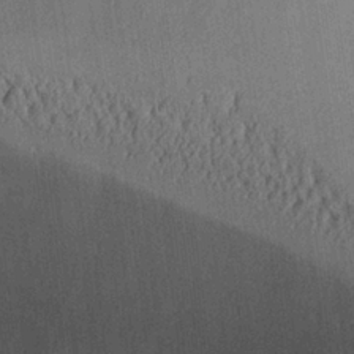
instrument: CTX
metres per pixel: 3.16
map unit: Aa
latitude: 26.2523
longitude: -134.6301
